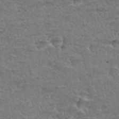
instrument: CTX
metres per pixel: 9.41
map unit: Hto
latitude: 35.1025
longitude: -46.7058
